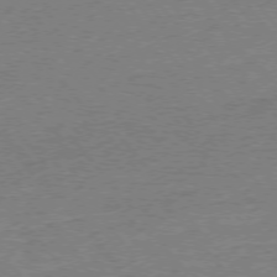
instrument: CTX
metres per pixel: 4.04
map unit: Ap
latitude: -76.5763
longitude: -96.5546
